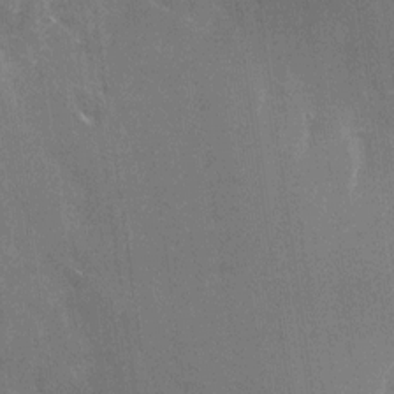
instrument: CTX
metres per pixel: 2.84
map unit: Nhu
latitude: -24.4440
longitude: -71.9906
